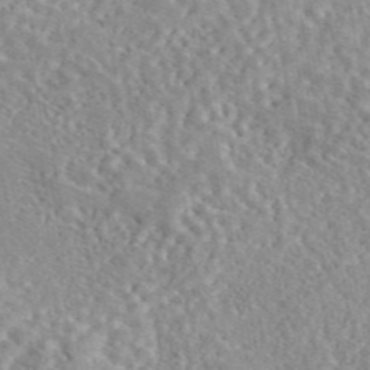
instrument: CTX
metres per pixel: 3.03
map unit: eAb
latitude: 44.4034
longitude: 116.9730
